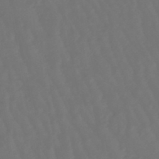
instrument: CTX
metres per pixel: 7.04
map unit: lHb
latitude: -47.6344
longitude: 79.2942
